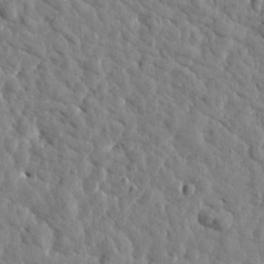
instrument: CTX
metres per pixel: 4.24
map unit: Htu
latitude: 1.7071
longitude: -179.1215
